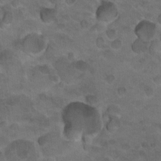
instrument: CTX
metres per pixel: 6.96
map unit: Nhu
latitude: 18.3089
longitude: -32.4790
